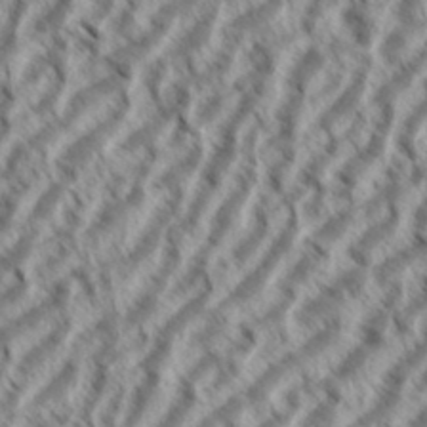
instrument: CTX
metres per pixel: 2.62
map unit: eHh
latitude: 35.4804
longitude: -138.4223
